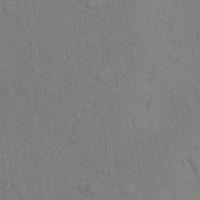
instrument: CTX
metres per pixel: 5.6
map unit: Hto
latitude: 9.0836
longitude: -61.1592
